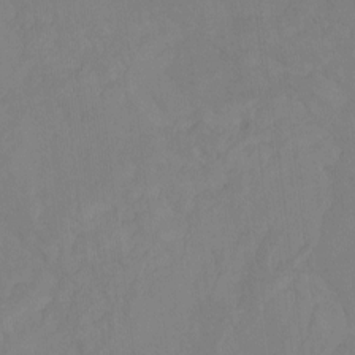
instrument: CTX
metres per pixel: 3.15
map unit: Nhu
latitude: -8.6140
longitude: -79.7261
